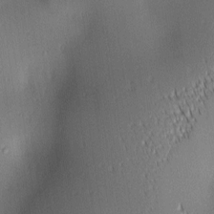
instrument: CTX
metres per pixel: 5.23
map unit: lAa
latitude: 2.0822
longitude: -116.4223
